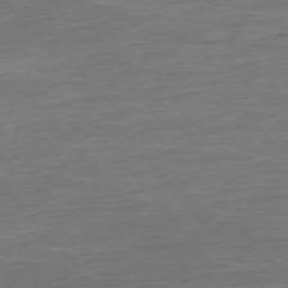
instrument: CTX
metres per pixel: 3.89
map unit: Ap
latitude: -75.7289
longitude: -93.2348
